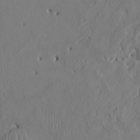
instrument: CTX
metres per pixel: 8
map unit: HNhu
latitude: 2.4790
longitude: -5.0269
